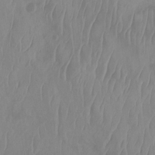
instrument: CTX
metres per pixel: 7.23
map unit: Nhu
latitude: -12.4062
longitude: -66.0633
